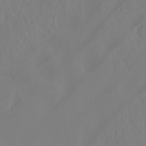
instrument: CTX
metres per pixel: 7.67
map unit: Hto
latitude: -8.4629
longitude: -46.2145
